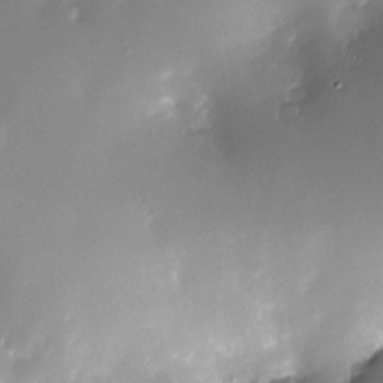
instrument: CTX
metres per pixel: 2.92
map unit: Nhe
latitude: -32.7464
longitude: -117.3671
